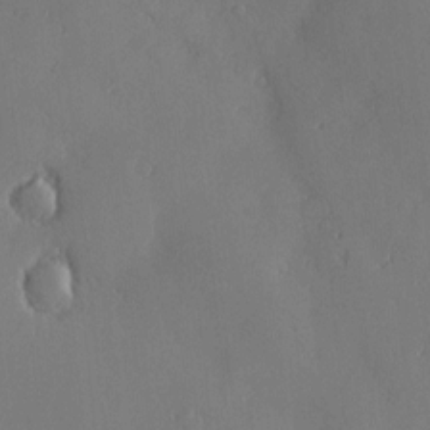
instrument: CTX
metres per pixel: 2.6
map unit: Nve
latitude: -7.7855
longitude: 173.6344
